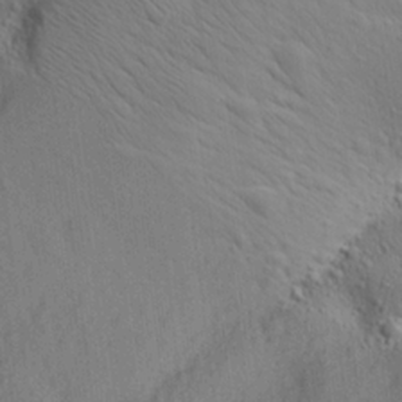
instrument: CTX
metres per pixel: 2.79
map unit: Ave
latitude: 21.9339
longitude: -137.9150
